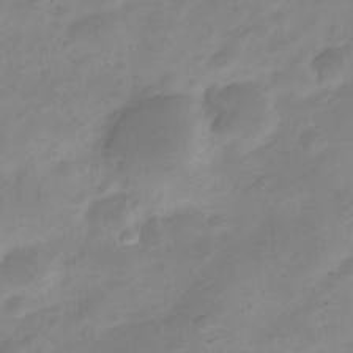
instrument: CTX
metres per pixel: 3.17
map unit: Nve
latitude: -23.4266
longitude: 105.8044
